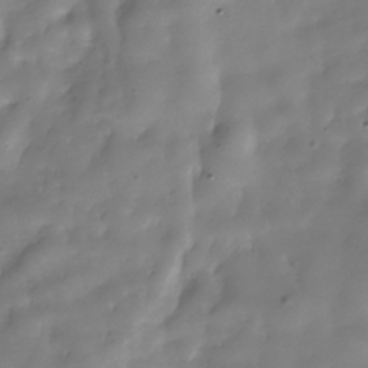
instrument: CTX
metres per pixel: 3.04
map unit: Hve
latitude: -30.7274
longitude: 94.4818
